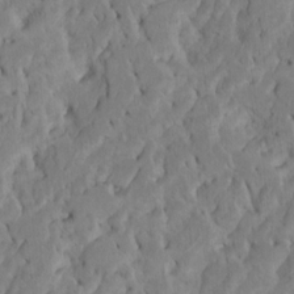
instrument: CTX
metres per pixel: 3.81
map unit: Htu
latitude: -7.5210
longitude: 145.1620
